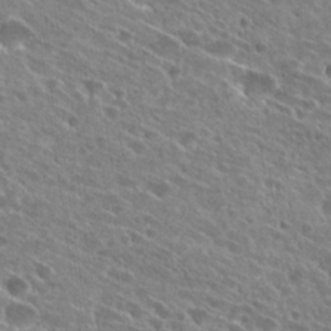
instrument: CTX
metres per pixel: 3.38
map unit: Hto
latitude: 27.2159
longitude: -44.9325
